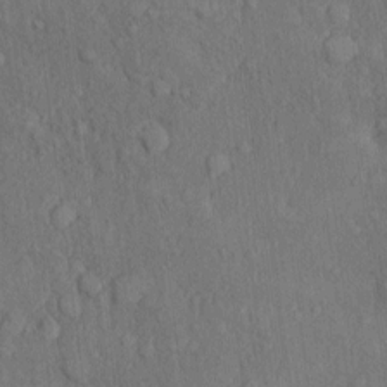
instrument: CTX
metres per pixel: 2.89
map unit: Nhu
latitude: 1.7071
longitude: -14.1389
